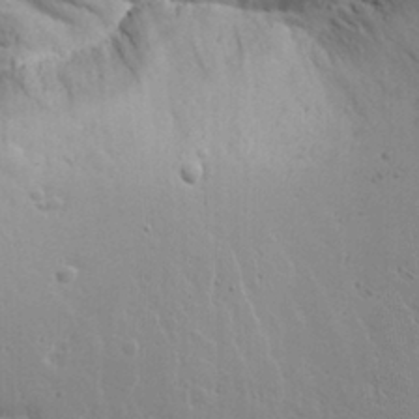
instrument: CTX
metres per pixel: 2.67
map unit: Aa
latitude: 17.1781
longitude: -125.3670
